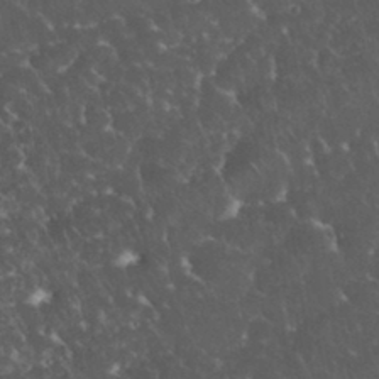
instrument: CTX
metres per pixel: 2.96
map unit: eHh
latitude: 33.6694
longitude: -64.8380
